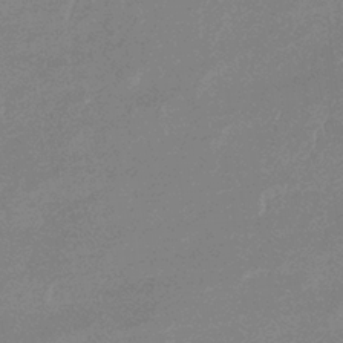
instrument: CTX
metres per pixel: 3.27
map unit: lHb
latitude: -34.1228
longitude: 69.2376
